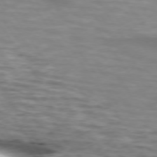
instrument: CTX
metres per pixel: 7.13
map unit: lApd
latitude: 74.3845
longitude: -59.1214
